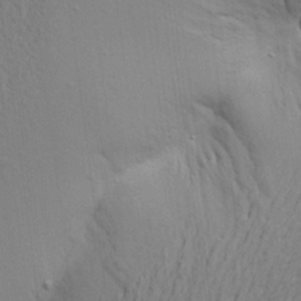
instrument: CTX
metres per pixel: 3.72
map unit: Aa
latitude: 21.9150
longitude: -148.3089
